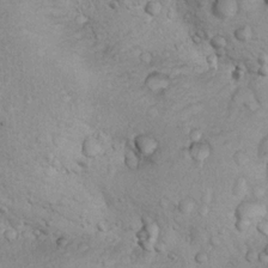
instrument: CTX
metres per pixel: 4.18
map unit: Nhu
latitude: 14.3846
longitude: -28.5546
